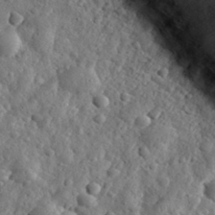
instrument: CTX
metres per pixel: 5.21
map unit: eHh
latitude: 31.7639
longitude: -73.6883
